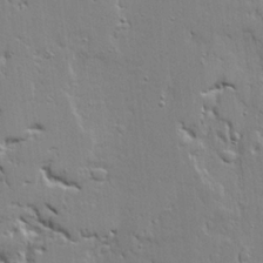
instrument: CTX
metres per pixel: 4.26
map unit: Ave
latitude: 20.0633
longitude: -127.6316
